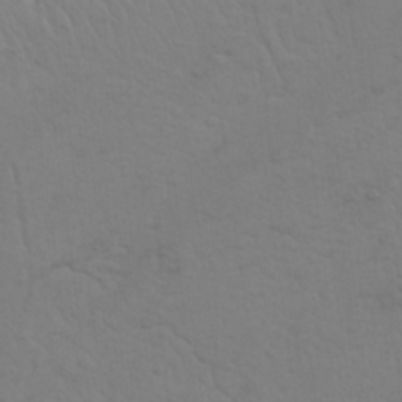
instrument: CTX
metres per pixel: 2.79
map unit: Nhu
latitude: 22.4979
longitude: -69.0837
